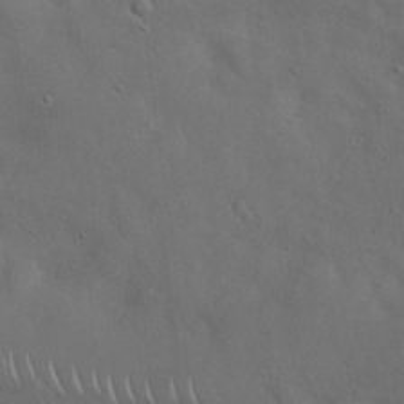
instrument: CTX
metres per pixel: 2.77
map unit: Hto
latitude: 18.0822
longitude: -53.0837
